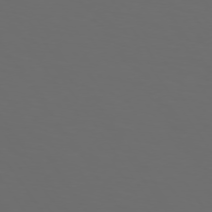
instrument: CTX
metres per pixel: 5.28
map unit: Hpe
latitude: 73.9528
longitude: -124.4790
